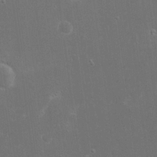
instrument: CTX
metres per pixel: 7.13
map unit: eHh
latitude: 20.8191
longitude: -68.4601
